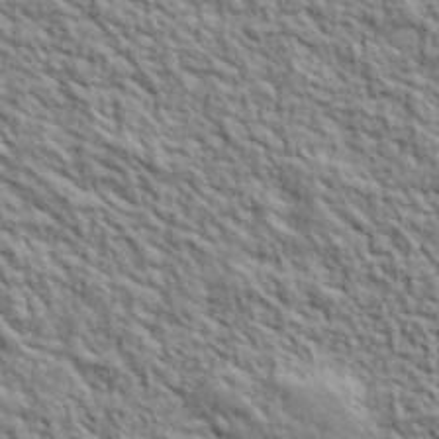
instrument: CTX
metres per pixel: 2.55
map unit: lHvf
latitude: 39.8961
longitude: -89.1404
